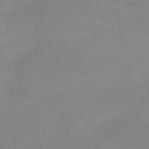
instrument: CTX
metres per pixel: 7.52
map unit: HNb
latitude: -52.5384
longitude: -45.2726
